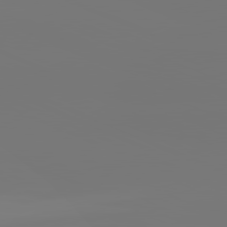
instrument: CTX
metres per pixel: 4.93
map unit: lApd
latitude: 81.4993
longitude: -153.2915
